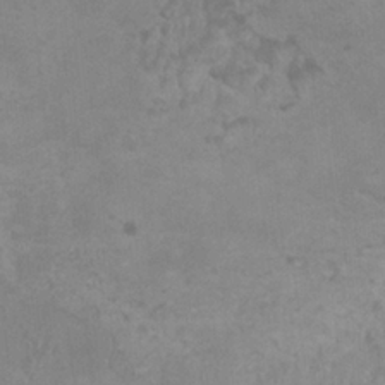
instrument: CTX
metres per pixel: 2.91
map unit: HNhu
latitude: 3.4237
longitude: -2.1578
